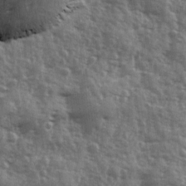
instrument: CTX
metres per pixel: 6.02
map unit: Ave
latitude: 12.1578
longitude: -103.1403
